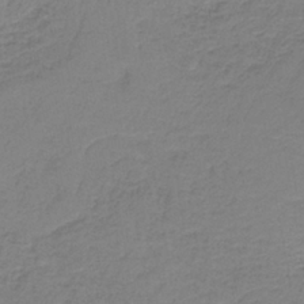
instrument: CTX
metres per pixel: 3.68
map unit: eAb
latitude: -35.8989
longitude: 52.5573
